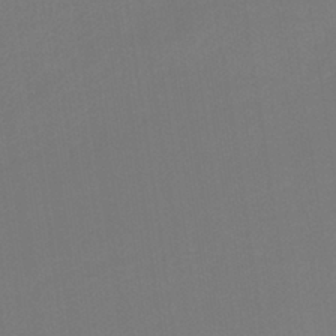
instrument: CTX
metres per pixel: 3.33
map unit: HNb
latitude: -37.3131
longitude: 54.8597
